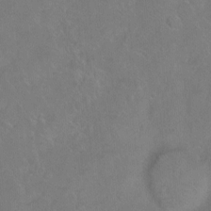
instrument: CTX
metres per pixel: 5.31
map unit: Hto
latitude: -6.7841
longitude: -37.7639
